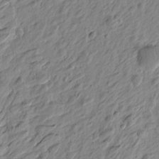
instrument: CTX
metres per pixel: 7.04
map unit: Htu
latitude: -4.1416
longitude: -179.7072
